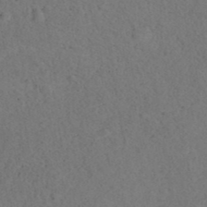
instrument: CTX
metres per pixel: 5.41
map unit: ANa
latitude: 39.6127
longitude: 21.6721
